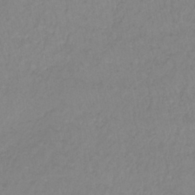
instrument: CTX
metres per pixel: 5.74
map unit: lHb
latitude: -40.5763
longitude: 65.7289
